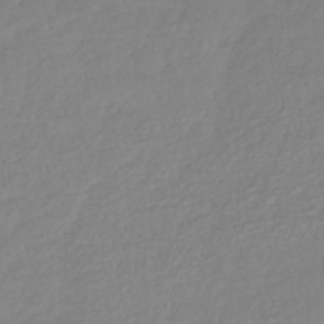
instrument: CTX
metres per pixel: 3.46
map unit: lHb
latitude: -40.6896
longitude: 61.4454
